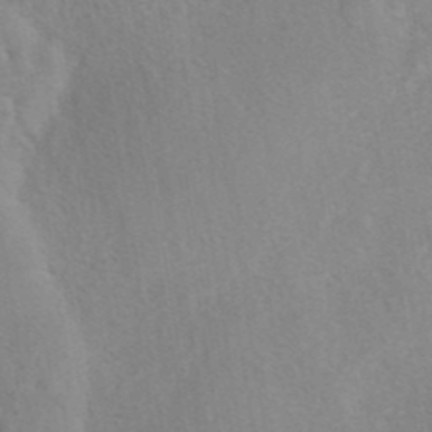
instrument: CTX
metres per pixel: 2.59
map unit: eAb
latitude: 41.2914
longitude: 106.4629
